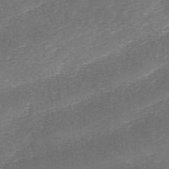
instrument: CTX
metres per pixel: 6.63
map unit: lAa
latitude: -2.6896
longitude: -128.3656
